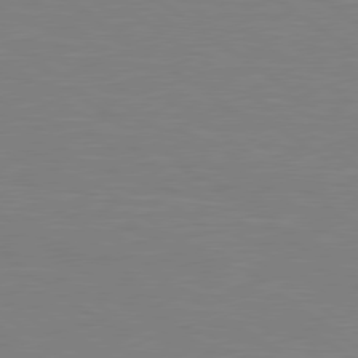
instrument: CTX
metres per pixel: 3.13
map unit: Hpe
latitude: 78.9325
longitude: -149.2537
